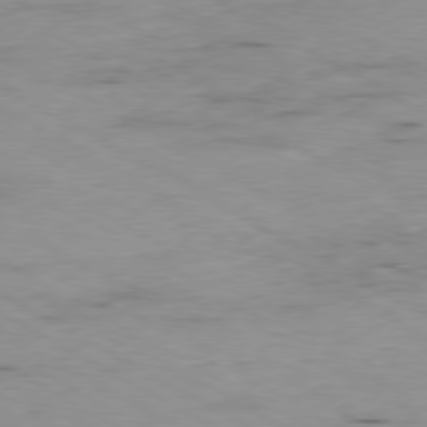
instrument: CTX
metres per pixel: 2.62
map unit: Ap
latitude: -80.3873
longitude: -53.8772
